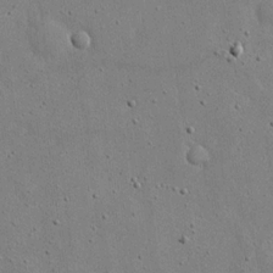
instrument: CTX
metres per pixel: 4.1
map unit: eHh
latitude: 20.4601
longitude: -71.9150
